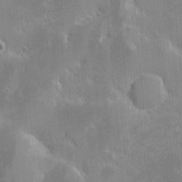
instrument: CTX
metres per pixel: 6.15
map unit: eHh
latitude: -1.9745
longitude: -85.4049
